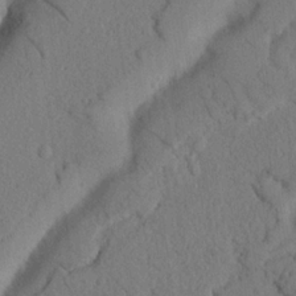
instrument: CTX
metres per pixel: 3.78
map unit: Nhu
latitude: 21.0459
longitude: -75.9150
